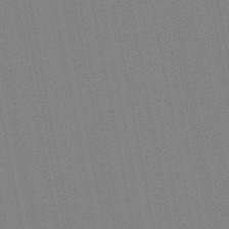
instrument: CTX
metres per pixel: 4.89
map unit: lHb
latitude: -46.6896
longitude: 69.8989
